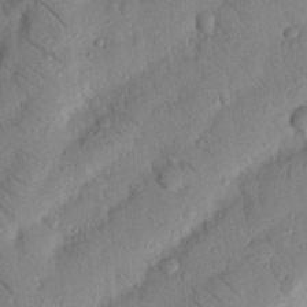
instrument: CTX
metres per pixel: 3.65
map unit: Nhu
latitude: 22.1200
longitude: -75.6883
